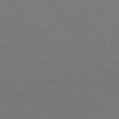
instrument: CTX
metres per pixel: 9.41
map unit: Ap
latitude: -74.8030
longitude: -80.7813
